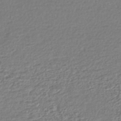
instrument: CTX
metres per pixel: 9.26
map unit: lHb
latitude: -43.2942
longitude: 76.0283
